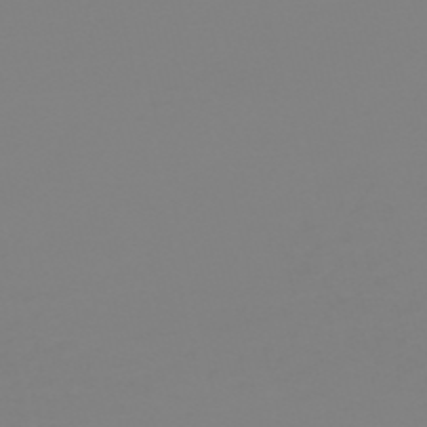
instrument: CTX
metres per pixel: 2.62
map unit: HNb
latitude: -54.0850
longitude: -50.6679
